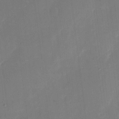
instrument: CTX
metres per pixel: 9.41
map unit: eHh
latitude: 5.7827
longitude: -68.5924
